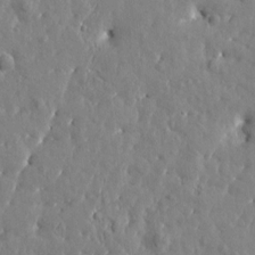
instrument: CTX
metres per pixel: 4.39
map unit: Htu
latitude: 1.4426
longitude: 179.0297
